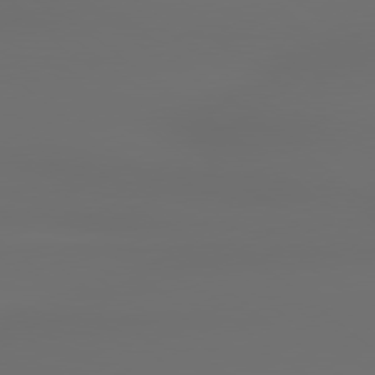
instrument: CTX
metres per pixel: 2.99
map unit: Hpe
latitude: 79.0648
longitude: -135.2726
